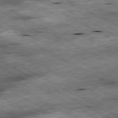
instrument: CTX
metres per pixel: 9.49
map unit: Ap
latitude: -80.7652
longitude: -89.8584
